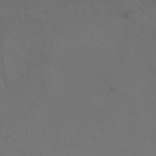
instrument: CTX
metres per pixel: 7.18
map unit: Nhu
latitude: 24.5545
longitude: -62.1011
